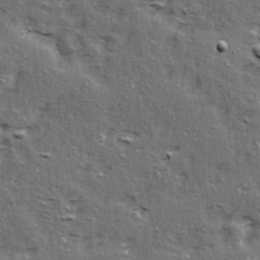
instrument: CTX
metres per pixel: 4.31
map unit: Ave
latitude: 15.5938
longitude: -104.4979
